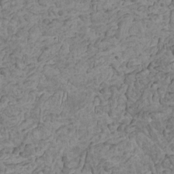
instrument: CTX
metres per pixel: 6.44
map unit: HNhu
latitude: -1.2565
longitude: 1.7667
